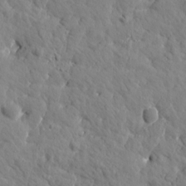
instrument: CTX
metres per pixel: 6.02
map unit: Htu
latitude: 1.6505
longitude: 178.3495
